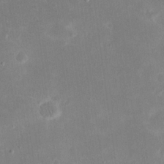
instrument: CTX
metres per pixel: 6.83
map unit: eHh
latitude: 19.7449
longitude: -70.3656
